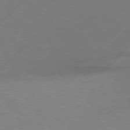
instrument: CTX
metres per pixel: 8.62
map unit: lApd
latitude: 77.6505
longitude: -59.0647
